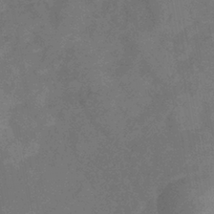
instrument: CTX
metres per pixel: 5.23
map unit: eHb
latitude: -38.8219
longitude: 77.3510
